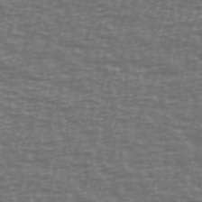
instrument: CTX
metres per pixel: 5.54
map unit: Ave
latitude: 39.1781
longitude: -113.3293
